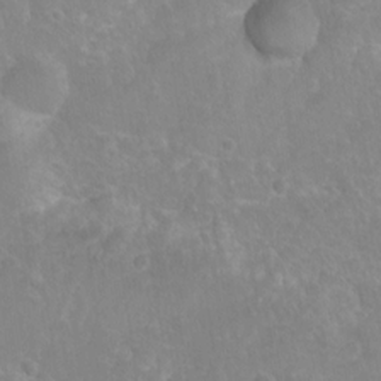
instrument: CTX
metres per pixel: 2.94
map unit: Nhu
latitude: 7.1592
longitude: -19.9339
